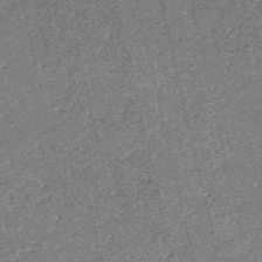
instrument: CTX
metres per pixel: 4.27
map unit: HNb
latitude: -54.3117
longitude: -39.9717
